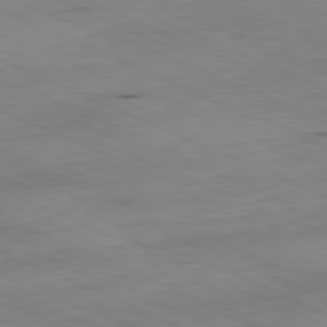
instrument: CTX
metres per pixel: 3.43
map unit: Ap
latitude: -81.8234
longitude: -69.1970
